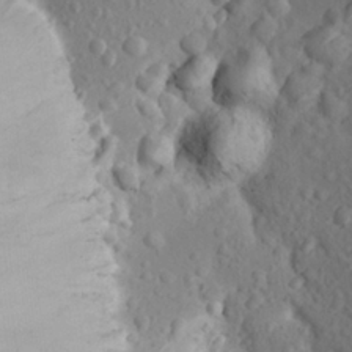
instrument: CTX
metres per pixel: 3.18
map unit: Aa
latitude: 22.9136
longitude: -145.7449
